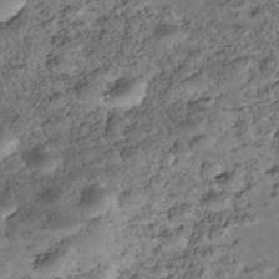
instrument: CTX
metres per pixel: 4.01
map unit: Nhe
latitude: -39.9556
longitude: -116.8758
